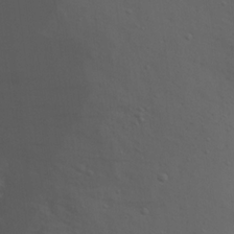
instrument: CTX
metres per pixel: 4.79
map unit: Nhu
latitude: 20.0822
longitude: -73.7450
